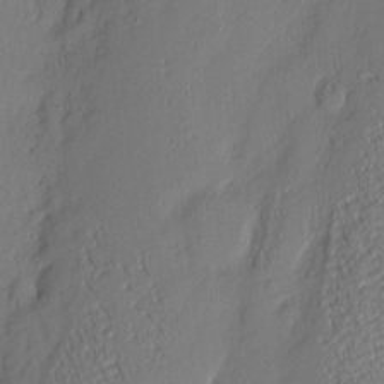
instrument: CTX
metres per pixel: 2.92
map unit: eHh
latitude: 3.8016
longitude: -76.5545
